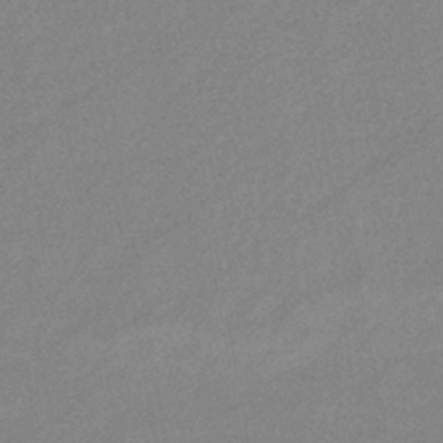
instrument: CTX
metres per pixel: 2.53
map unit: eHb
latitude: -40.9919
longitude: 82.4440
